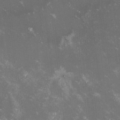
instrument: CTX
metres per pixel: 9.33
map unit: lHvf
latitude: -13.1998
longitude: -100.5924
